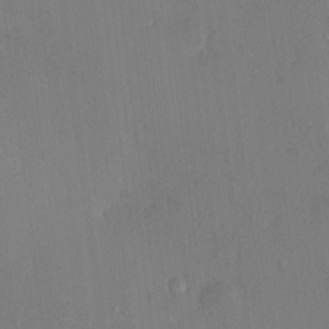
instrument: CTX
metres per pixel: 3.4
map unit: HNhu
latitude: 7.7450
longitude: 3.4832
